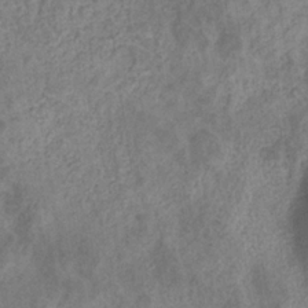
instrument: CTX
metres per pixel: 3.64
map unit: eHb
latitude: -31.3887
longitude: 71.5399
